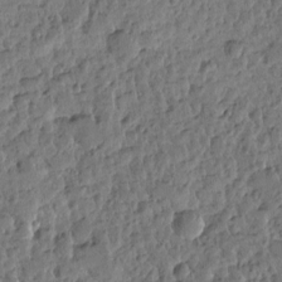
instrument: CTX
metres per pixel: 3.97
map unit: Htu
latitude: 2.1766
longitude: -178.5924
